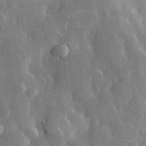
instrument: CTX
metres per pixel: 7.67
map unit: eHh
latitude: 29.8394
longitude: -79.6316
